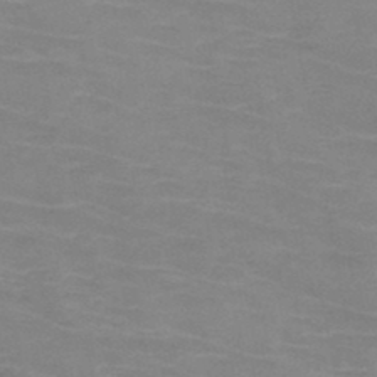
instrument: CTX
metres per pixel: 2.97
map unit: HNb
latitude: -46.8219
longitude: -46.4979
